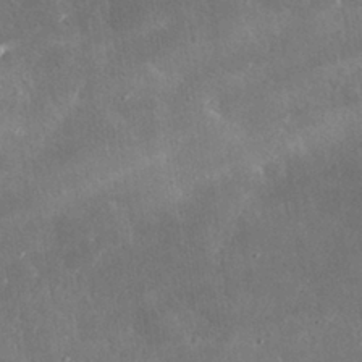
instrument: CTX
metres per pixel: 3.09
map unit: lHvf
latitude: 31.3104
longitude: -93.7449
